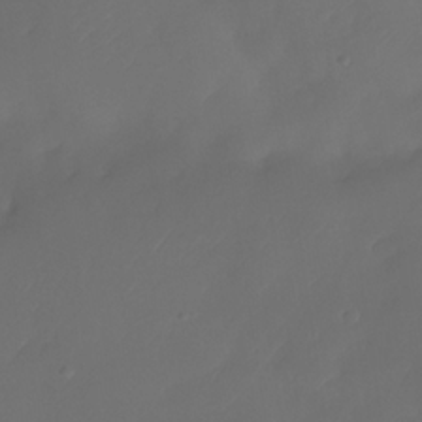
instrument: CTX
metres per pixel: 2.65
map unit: Nhe
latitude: -34.0472
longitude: -145.2348
